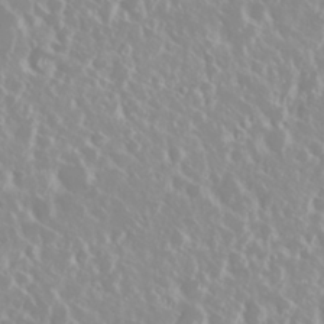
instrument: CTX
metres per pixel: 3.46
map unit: Nhu
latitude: 28.8947
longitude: -61.6316
